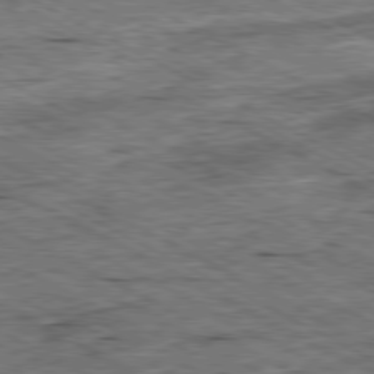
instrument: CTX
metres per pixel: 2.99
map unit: Ap
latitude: -80.5385
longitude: -84.8191
